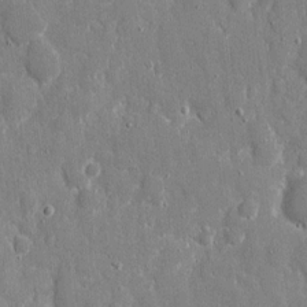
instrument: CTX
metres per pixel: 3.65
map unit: eHh
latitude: 8.7246
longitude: -69.4427
